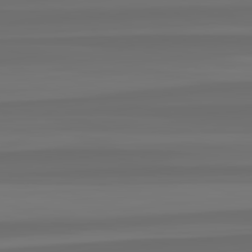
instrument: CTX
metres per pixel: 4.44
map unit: lApd
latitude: 82.7435
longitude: -177.7260
